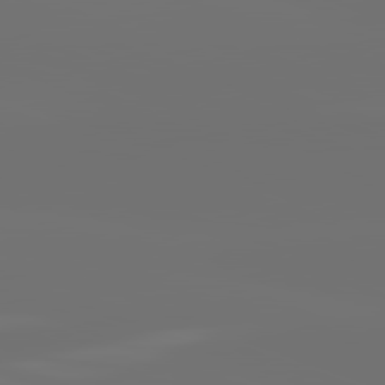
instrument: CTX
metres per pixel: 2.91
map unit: lApd
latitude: 82.1388
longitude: -160.5734
